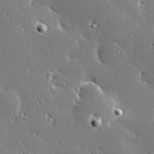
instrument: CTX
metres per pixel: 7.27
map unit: Hve
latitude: 28.0444
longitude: -93.3103
